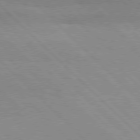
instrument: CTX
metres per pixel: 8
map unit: Hpe
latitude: 77.3103
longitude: -127.2537
